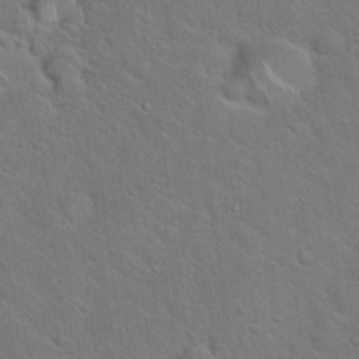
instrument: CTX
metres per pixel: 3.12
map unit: Hto
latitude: 19.9339
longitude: -51.3292
